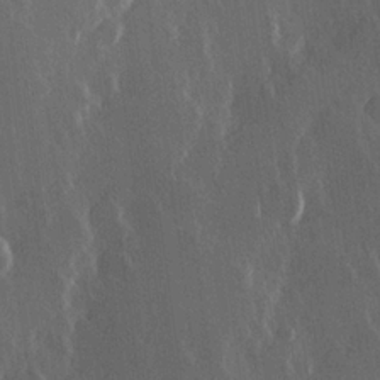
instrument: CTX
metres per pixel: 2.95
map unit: Hve
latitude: 22.6301
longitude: 147.5210
